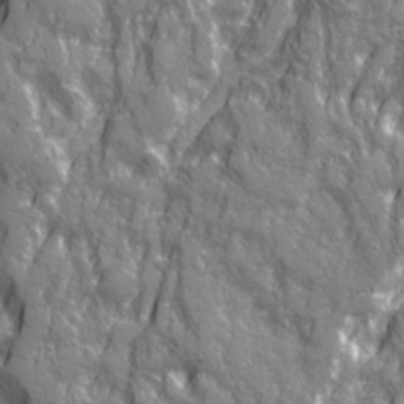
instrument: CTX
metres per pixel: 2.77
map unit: Ave
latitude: 20.5735
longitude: -133.0458
